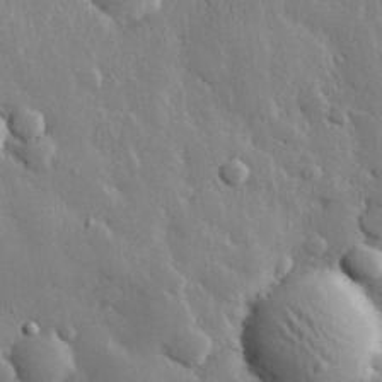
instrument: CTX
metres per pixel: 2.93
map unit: eHh
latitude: 29.5938
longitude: -80.0633
